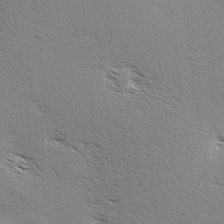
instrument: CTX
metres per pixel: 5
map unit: Hve
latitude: 3.2159
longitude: -122.1578
